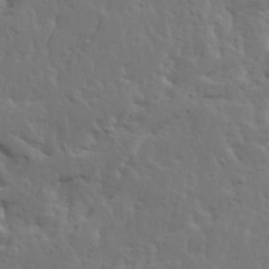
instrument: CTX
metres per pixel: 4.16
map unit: Ave
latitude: 14.4223
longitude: -135.5938
